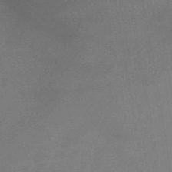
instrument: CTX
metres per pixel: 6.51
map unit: lHb
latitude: -37.8422
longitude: 73.2943
